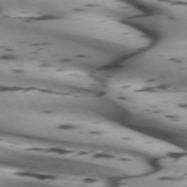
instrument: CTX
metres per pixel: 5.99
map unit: lApd
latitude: 72.1578
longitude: -52.5168
